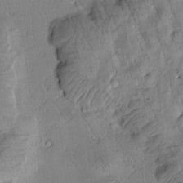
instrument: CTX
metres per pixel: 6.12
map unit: Htu
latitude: 2.5168
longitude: 178.4251
